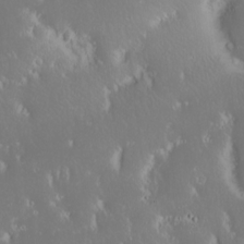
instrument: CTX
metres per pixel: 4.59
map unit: eHh
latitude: -2.1605
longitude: 20.5762
